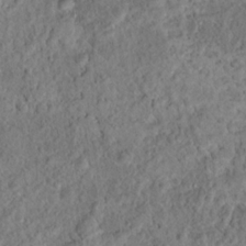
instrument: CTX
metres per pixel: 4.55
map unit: Hto
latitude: 17.1403
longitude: -37.5938
